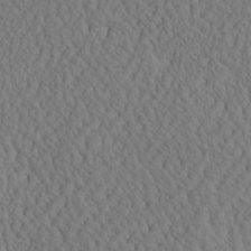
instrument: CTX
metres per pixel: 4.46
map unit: eHh
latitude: -3.2186
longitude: 15.3888
